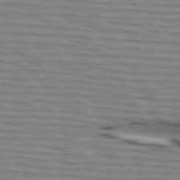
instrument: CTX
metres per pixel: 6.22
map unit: lApd
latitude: 74.8947
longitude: -71.8394
